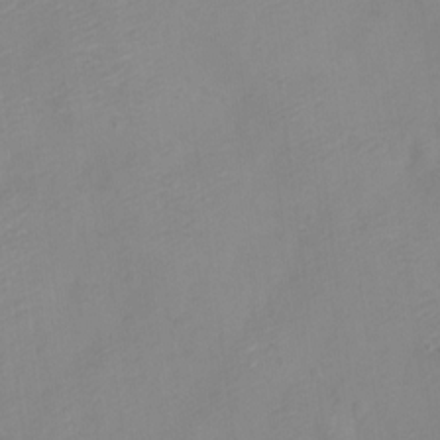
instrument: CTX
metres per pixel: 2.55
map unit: Nve
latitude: -22.1417
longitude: 106.9353
